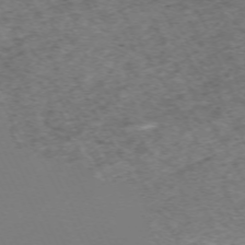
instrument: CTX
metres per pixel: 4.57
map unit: Hpe
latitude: -70.5007
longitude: 16.8030
